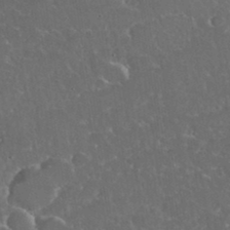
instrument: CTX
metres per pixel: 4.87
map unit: eHh
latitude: 36.8191
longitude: -61.3104
